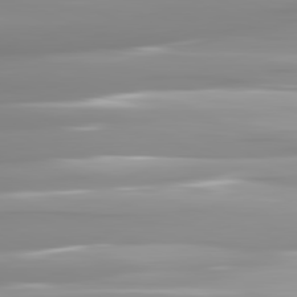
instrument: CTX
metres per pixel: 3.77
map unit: lApd
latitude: 81.9339
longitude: -139.6694
